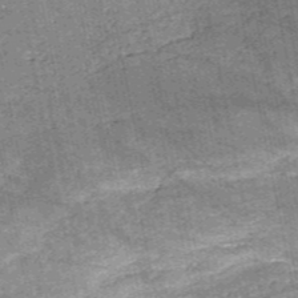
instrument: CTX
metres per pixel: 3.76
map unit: HNb
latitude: -53.6532
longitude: -40.0633
